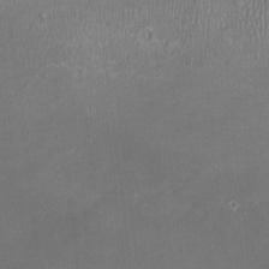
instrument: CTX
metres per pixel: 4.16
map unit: HNhu
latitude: -3.1431
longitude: -6.9325
